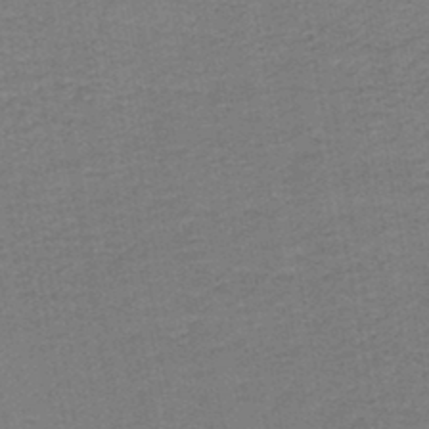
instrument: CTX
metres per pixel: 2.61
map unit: HNb
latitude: -45.0109
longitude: 52.2739
